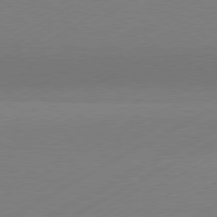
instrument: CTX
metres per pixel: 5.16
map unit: Hpe
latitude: -81.0865
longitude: 13.9178
